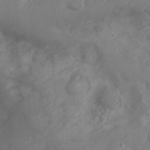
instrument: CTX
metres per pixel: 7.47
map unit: Nhu
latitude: 5.4048
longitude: -17.4049
